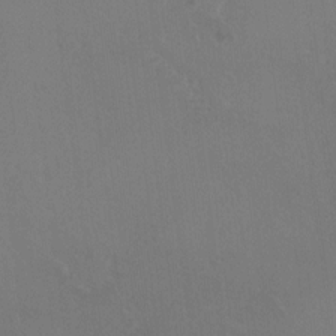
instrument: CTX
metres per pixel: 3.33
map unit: HNhu
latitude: 6.2900
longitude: -2.2144
